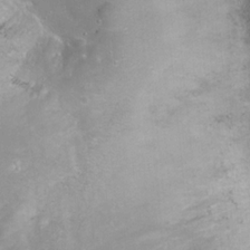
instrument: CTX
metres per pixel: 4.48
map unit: Hto
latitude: 19.6505
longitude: -57.8016
